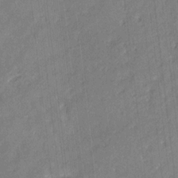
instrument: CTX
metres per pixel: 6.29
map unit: eHb
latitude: -29.8611
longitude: 65.7100
